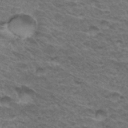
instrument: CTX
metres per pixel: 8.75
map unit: Hto
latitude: 32.9325
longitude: -47.6505
